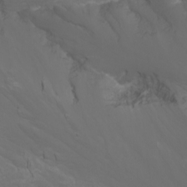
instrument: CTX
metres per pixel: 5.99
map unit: Nhu
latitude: -5.2187
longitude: -73.0081
